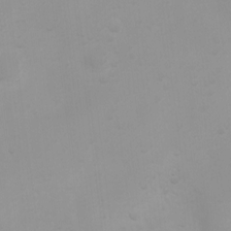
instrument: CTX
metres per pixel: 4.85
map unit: Ht
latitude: 3.8016
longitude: -23.0269
